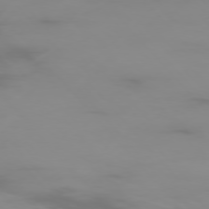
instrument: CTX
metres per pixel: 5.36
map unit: Ap
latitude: -77.1998
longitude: -73.9906
